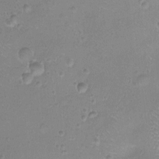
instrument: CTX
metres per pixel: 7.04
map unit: Ht
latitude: -8.4062
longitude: -21.0081
